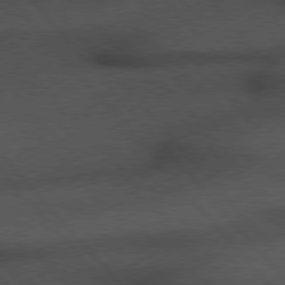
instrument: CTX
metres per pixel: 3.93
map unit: Hpe
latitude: 76.4979
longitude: -157.4615
